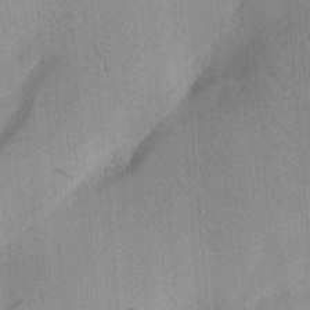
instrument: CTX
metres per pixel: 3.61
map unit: Aa
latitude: 21.4427
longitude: -144.2333
